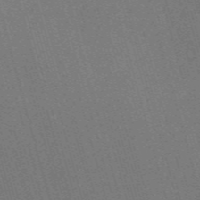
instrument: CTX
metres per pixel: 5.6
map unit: Nve
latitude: -59.1620
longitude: 63.0297
